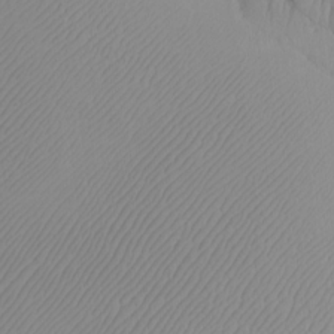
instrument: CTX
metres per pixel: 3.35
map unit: Htu
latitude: -7.1998
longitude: -67.3292
